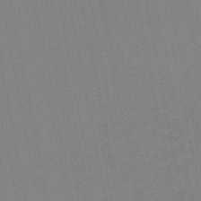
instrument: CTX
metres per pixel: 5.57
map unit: HNb
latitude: -48.0661
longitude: 59.5210
